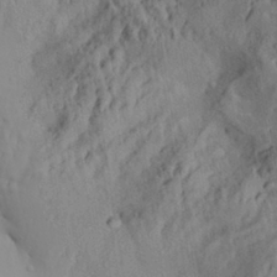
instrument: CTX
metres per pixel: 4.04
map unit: Aa
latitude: 30.2145
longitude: -133.1781
